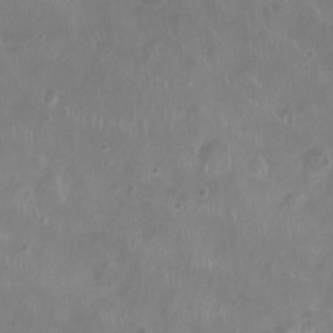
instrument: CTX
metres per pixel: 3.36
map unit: Ht
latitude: -4.5384
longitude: -15.6694
